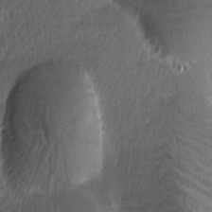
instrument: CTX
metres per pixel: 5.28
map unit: Ave
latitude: 8.9136
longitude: -106.5735
